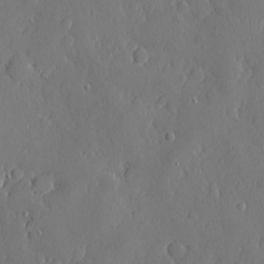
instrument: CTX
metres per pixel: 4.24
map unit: eHh
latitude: 5.1025
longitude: -75.0081
